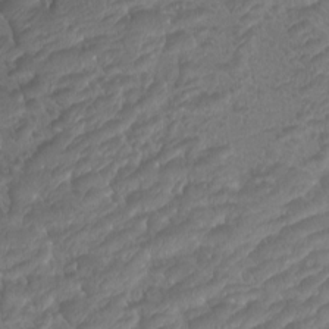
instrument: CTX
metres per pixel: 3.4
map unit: Htu
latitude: -10.9542
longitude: -72.8380
